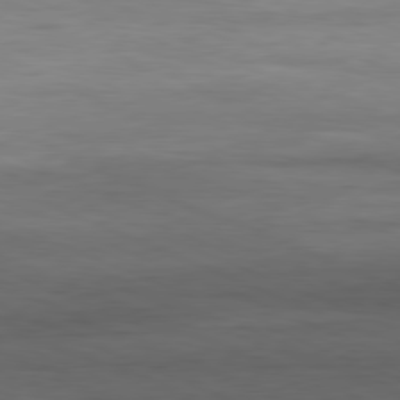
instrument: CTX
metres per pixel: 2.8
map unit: Ap
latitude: -81.1431
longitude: -80.7813
